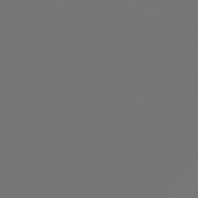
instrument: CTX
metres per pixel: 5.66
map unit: Hpe
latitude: 75.3482
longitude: -124.9702
